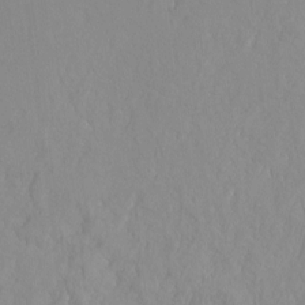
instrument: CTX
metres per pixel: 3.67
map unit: Hto
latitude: -14.4440
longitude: -43.2159
